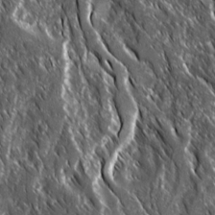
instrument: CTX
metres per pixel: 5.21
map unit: Ave
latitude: 15.1970
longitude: -133.9906
